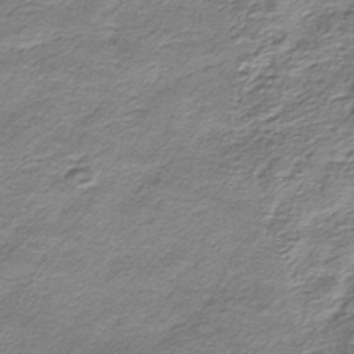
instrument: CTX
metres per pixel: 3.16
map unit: HNhu
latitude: -40.7652
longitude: 109.3132
